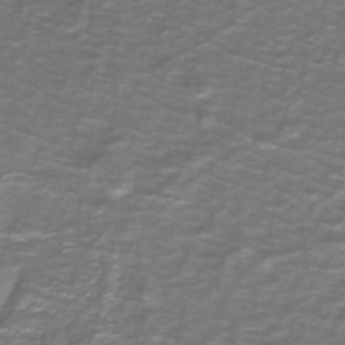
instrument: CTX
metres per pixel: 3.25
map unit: lHb
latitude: -42.7274
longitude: 55.6911
